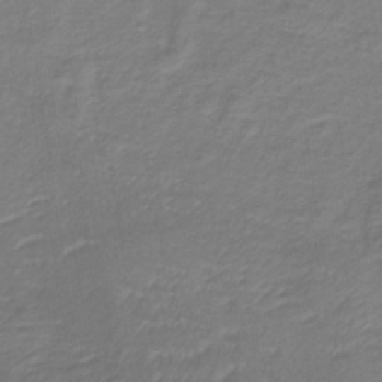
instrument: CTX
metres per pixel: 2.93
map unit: lHb
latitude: -35.8989
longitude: 72.4629
